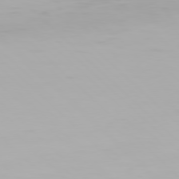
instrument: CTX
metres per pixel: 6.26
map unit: Hpe
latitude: 77.3859
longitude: -162.5546
